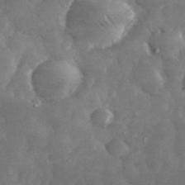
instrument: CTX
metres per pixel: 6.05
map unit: eHh
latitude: 33.8961
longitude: -69.1214
